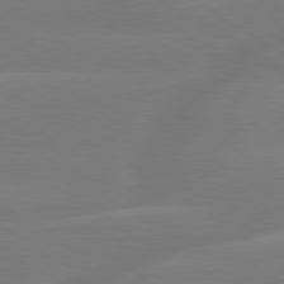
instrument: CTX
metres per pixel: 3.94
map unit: lApd
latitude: 79.6883
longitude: -142.6869
